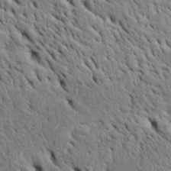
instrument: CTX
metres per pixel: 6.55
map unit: Htu
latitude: -4.8408
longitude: 153.2376
